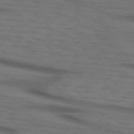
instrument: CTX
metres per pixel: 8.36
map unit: lApd
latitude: 73.3482
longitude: -73.6127
